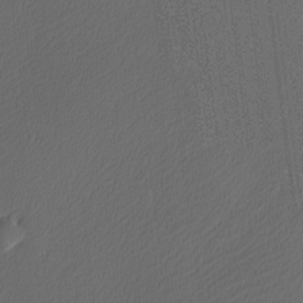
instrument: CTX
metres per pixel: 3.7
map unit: Nhu
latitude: 0.3467
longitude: -79.0081
